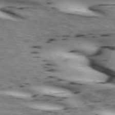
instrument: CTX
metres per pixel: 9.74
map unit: lApd
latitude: 71.9717
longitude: -52.1578
